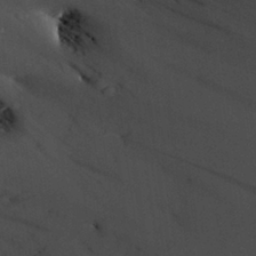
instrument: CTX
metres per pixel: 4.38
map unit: Aa
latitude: 28.1767
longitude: -135.7071
